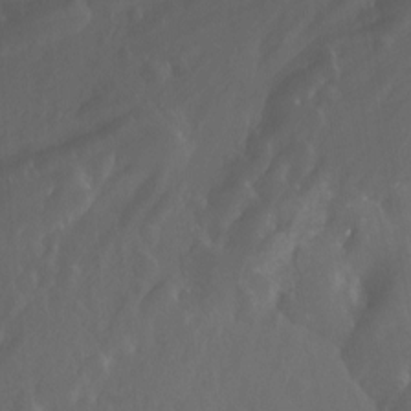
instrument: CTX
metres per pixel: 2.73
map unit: Nhu
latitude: -13.1053
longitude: -64.0255
